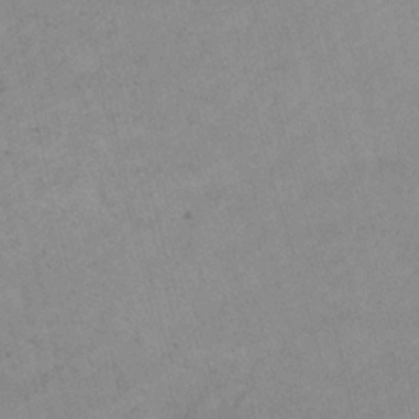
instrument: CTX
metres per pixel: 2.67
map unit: Nhu
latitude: -7.2943
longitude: -65.3671
